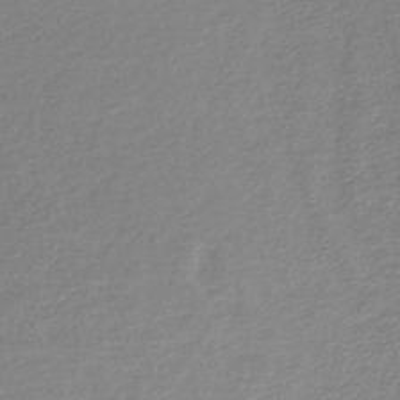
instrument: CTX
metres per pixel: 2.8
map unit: lHb
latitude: -45.0486
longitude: 58.9352
